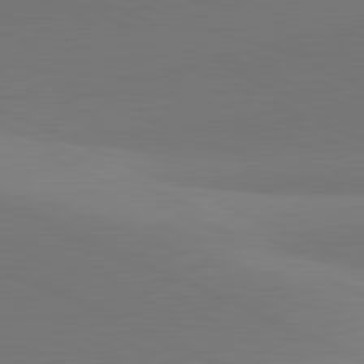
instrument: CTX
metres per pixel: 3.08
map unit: lApd
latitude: 81.7639
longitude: 144.8786
